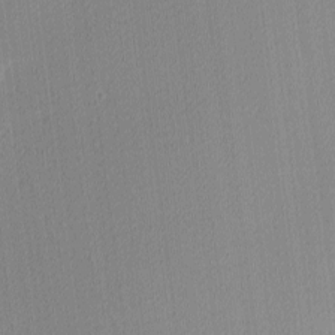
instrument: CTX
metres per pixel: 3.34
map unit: Ave
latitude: 3.3670
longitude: -114.1766
